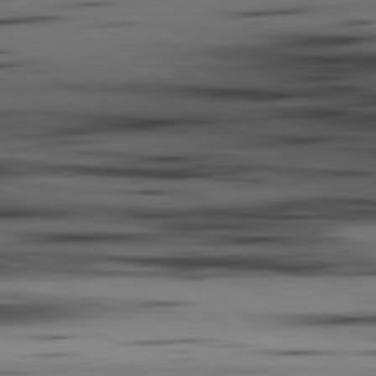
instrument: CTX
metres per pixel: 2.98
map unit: lApd
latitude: 80.1011
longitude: 160.8786
